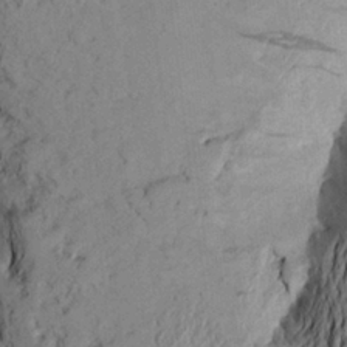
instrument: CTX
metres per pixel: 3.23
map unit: Aa
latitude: 22.1389
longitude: -149.4615
